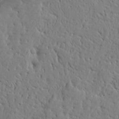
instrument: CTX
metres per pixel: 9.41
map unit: Aa
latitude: 15.0648
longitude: -140.8946
